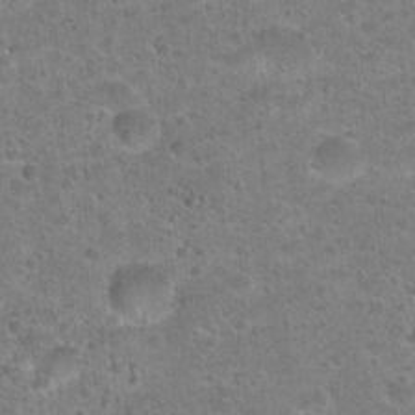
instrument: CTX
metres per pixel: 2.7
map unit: Hto
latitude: 21.8584
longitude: -49.5182
